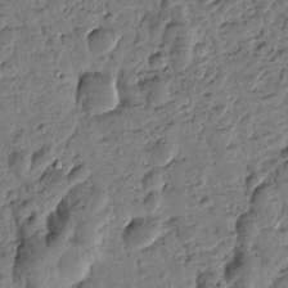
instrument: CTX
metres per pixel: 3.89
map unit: Htu
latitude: -1.0676
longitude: -176.0255
